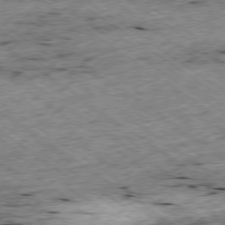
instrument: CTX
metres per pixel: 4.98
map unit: Ap
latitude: -79.1620
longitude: -51.8583
